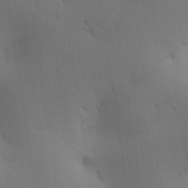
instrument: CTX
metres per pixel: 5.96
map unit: lAa
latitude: 11.6127
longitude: -108.1955
